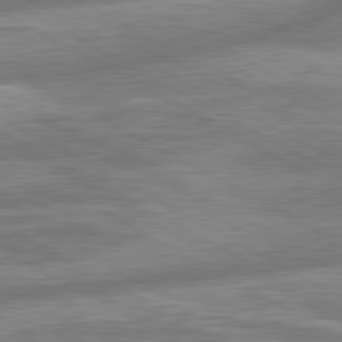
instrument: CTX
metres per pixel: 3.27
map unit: lApd
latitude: 80.7624
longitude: -166.2144
